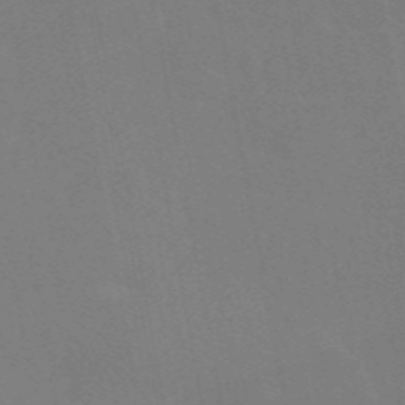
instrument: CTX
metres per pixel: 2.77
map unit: eAb
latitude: 47.0081
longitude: 121.4643
